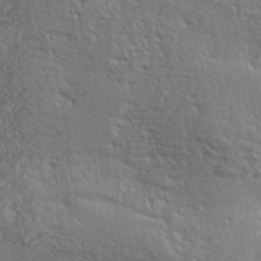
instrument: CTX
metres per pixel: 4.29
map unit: eHh
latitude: 36.3845
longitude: -132.9325
